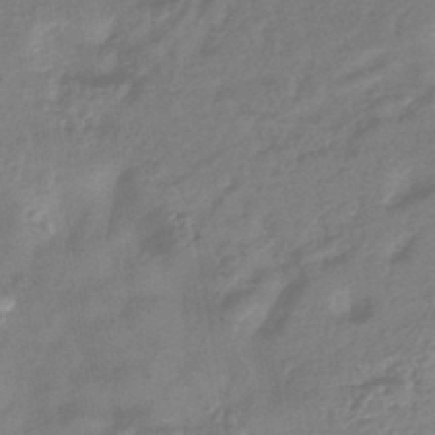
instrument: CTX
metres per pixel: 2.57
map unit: lHb
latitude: -42.9541
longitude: 81.7667
